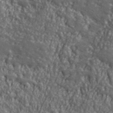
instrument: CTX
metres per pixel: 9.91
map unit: lHvf
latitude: 41.6315
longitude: -89.7072
